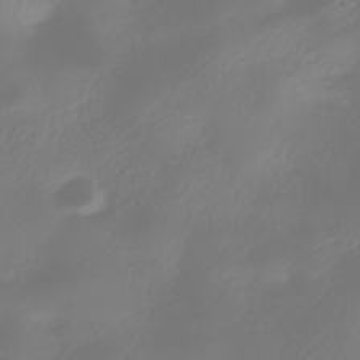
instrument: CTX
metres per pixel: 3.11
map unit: HNhu
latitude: -40.4629
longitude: 100.5762
